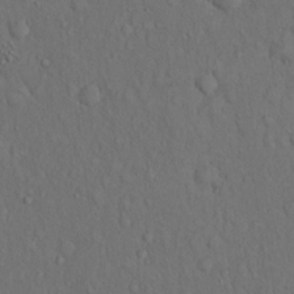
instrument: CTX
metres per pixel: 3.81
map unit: Hto
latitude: 15.0459
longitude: -61.9717
